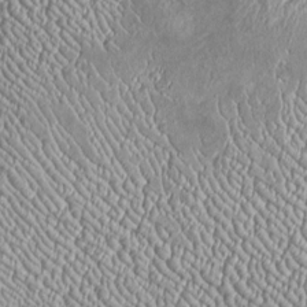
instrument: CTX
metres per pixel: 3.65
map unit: Htu
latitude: -6.6707
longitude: 157.2376
